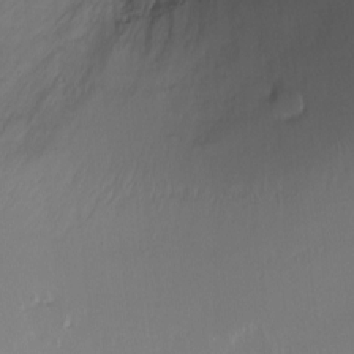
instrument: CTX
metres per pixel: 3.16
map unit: Ht
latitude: -9.1431
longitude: -36.4601
